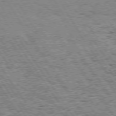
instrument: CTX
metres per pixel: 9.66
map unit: Hpe
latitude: 73.7072
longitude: -135.8205
